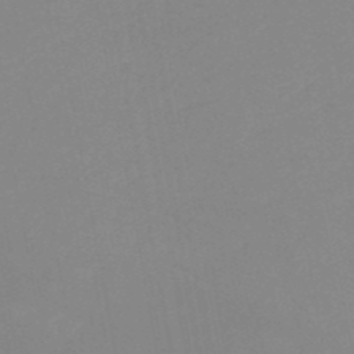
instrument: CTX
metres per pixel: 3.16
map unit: HNb
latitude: -50.9353
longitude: -51.3481
